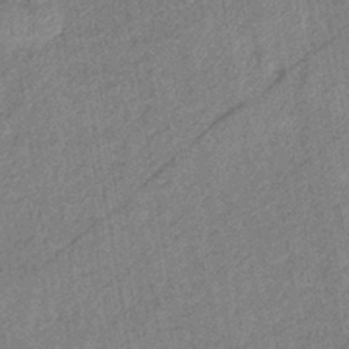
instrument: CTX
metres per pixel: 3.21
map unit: eHb
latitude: -39.1809
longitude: 77.6722
